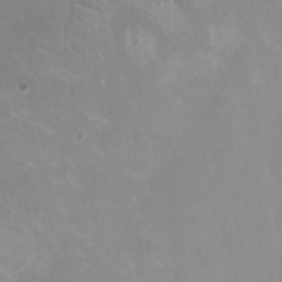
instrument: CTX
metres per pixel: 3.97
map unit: HNhu
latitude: -1.0865
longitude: -3.3670
